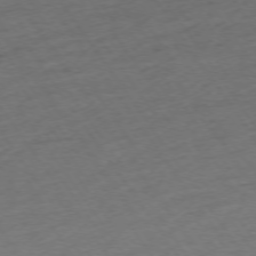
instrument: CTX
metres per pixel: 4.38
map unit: Ap
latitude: -74.8408
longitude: -73.7450
